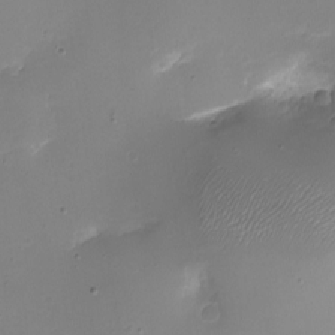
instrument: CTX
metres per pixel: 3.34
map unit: eHh
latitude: -5.7855
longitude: -78.0822
